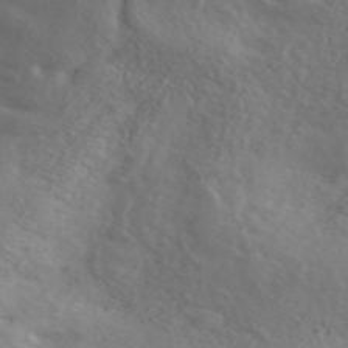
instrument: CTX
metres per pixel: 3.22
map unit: ANa
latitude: 46.8002
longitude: 26.4251
